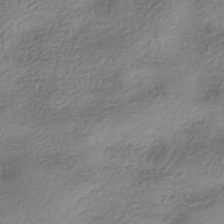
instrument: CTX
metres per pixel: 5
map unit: HNhu
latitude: -41.4076
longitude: 100.0283
